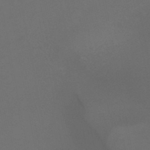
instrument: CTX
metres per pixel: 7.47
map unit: HNb
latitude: -46.9730
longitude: -35.2726
